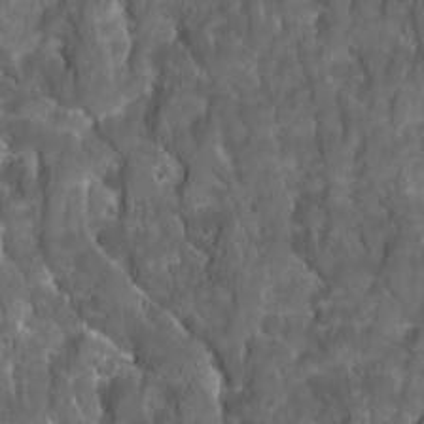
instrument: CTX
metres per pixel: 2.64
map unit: Ave
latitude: 16.1389
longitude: -133.0458
